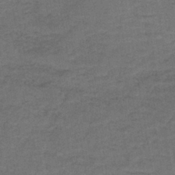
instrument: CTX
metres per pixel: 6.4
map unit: lHb
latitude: -39.1998
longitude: 58.2172
